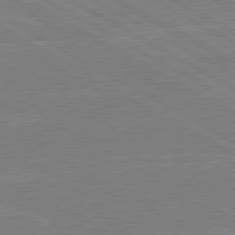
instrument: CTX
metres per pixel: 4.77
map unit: lApd
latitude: 80.5357
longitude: -126.5924
